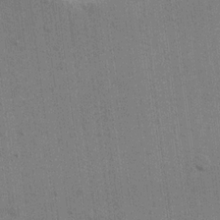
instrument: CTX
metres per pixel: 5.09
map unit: eHh
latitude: 15.8584
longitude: -69.1781
